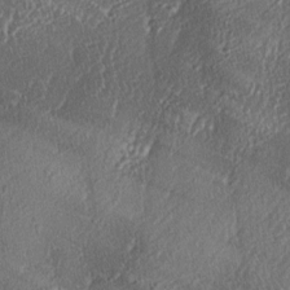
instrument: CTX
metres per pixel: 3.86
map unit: lAa
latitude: -5.8044
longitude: -130.3657
